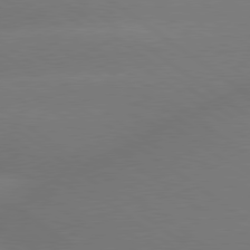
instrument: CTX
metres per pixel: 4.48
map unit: lApd
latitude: 79.5560
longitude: -150.8569
